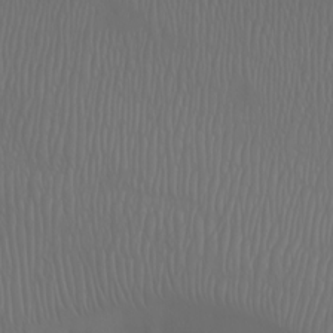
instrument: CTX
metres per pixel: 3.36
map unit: Htu
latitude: -6.1228
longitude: -70.4601
